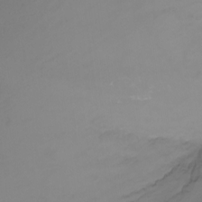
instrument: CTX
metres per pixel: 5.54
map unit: Nhu
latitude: -8.4629
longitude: -79.3104
